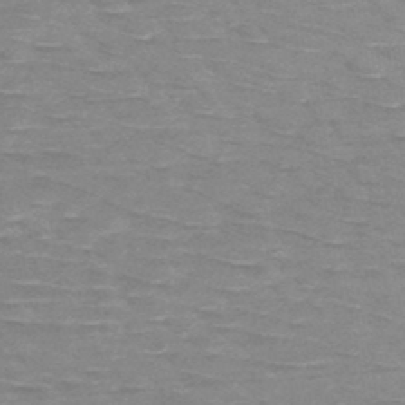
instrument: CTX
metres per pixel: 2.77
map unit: HNb
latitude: -48.2173
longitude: -48.8380
